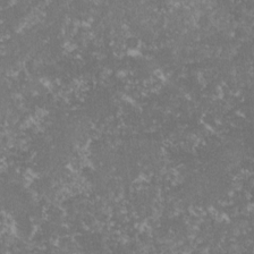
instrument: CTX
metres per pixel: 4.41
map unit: lHvf
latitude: -15.6344
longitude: -99.7071
